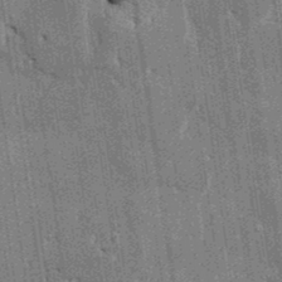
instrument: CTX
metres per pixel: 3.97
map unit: HNhu
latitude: 4.0822
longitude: -8.0633
